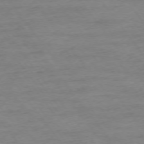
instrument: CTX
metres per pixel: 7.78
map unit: Ap
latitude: -75.3888
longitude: -85.0270
